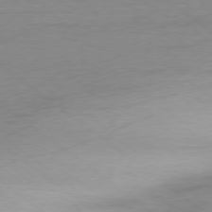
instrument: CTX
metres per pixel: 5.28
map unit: Ap
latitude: -78.5951
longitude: -77.6694
